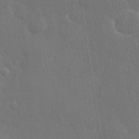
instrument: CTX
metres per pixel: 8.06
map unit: eHh
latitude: 33.3293
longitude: -60.3467
